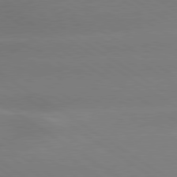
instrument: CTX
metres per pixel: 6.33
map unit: lApd
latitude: 79.8395
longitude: -141.7260
